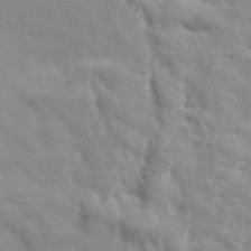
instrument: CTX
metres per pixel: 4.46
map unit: Ave
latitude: 17.6505
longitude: -133.4993
